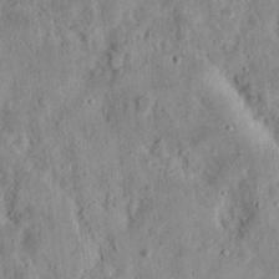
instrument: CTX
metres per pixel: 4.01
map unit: eHh
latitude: 12.3467
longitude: -73.9528
